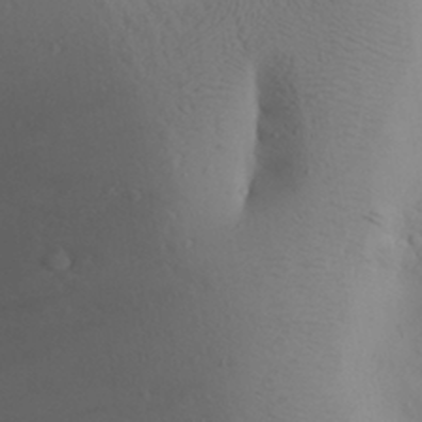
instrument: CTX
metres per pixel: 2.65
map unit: Aa
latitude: 27.3860
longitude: -147.8962
